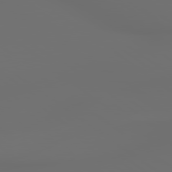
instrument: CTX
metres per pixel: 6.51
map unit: lApd
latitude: 79.3104
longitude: 176.5952
